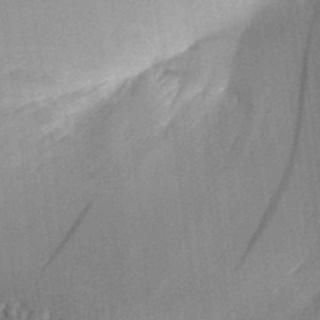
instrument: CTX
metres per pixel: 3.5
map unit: Aa
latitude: 30.0255
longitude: -141.8205
